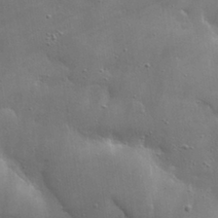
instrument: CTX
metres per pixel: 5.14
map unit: lHvf
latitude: 31.2348
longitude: -93.2726
